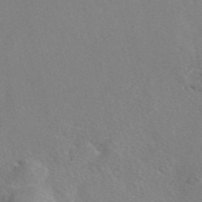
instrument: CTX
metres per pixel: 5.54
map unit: eAb
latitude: 47.1215
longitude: 112.6708
